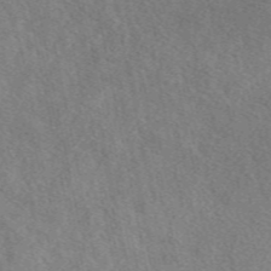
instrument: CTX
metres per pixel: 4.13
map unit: eAb
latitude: 49.2159
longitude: 116.8407
